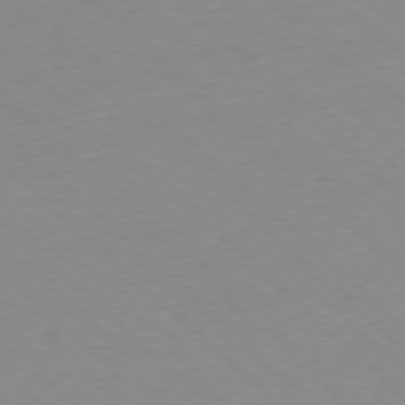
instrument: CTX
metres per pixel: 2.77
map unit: Hpe
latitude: -78.9352
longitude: 9.1431
